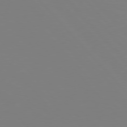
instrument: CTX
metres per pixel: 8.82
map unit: Hpe
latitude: 77.3481
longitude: -173.7827
